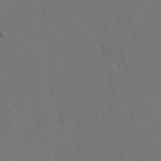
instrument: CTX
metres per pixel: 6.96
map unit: eHh
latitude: 18.8758
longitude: -67.5371
